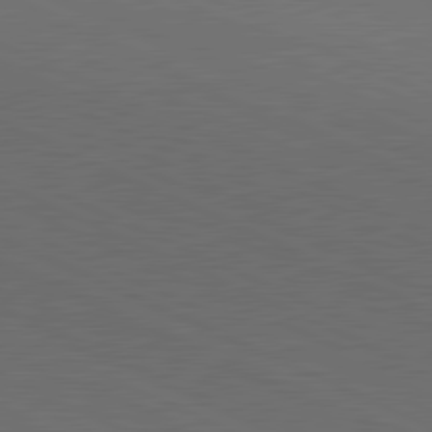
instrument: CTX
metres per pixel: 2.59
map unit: lApd
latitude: 81.3482
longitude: 148.0283
